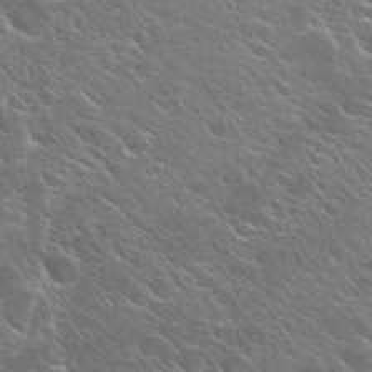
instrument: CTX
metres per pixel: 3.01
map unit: Hto
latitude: 26.0255
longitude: -44.8191
